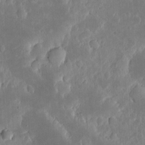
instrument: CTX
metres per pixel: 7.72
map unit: eHh
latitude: 5.2915
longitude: -70.4601
